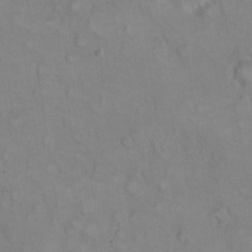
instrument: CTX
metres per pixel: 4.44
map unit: eHh
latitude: 22.4223
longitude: -61.9528
